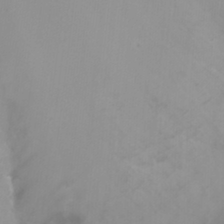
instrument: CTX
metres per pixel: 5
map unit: Nhu
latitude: -11.5588
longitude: -75.2537
